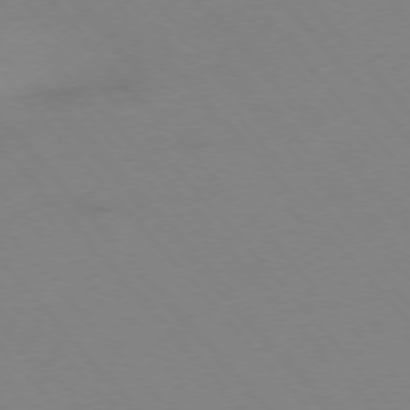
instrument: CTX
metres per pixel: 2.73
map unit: Hpe
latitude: -76.1039
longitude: -19.6127
